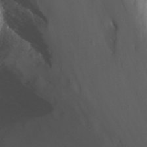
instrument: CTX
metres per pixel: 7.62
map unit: Nhu
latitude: -13.2754
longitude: -65.0459
